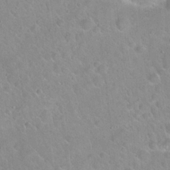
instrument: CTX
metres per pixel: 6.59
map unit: Hto
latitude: 21.1592
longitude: -52.5168
